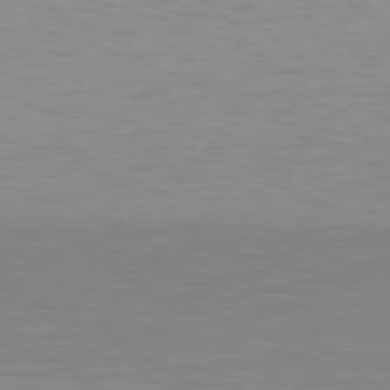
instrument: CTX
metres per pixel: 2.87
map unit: Hpe
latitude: 78.0633
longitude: -122.7057
